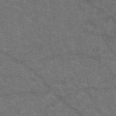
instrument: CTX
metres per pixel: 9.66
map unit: eAb
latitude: 49.4426
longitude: 112.9731
